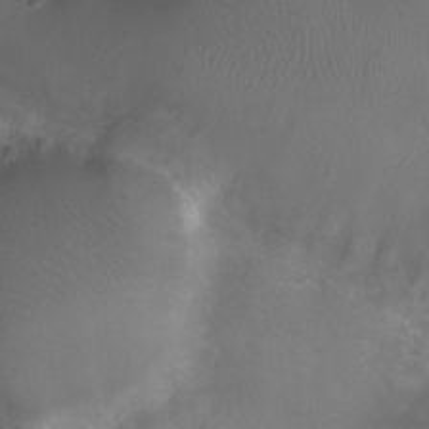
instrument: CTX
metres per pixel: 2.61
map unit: Ht
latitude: -3.4265
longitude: -18.6679
